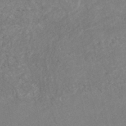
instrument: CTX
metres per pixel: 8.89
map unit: HNhu
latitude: -47.2754
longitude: 96.4251
